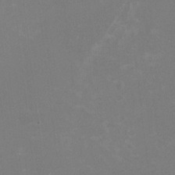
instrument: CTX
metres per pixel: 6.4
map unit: HNhu
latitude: -1.7289
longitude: -4.8569
